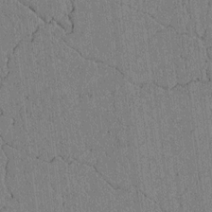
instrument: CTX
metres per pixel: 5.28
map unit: lAvf
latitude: 5.3293
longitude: 166.8786
